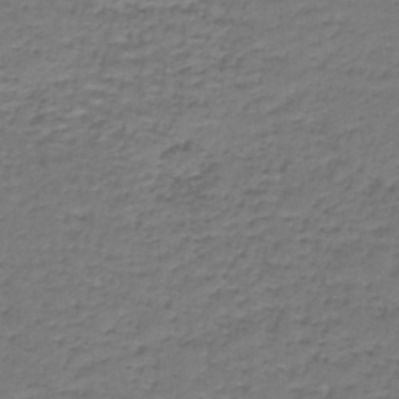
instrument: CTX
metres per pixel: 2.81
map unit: lHb
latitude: -42.7841
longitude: 58.0849
